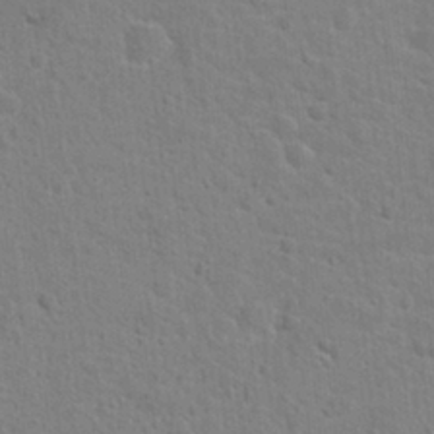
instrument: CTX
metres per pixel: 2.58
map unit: Hto
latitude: 21.9528
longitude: -47.6316
